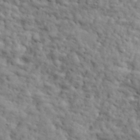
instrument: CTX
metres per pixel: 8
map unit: lHvf
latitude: 35.5371
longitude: -86.1955
